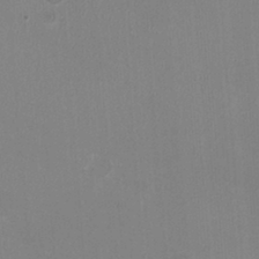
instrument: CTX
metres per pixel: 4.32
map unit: HNhu
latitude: -2.0283
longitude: -1.5560
